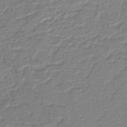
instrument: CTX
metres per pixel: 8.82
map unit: lHb
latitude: -40.6140
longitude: 51.8233
